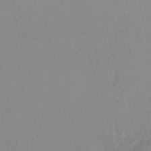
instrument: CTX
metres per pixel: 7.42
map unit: lHb
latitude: -44.9353
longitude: 77.1242
